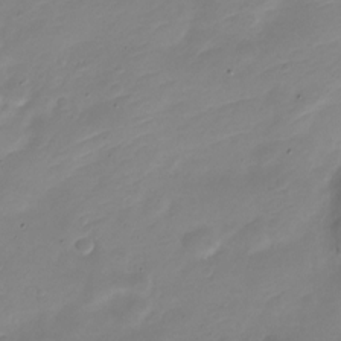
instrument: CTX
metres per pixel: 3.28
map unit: Nve
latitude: -21.5777
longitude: 105.8422
